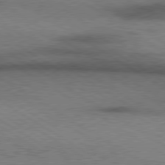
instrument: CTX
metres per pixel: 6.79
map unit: lApd
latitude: 79.6316
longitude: 167.5399
